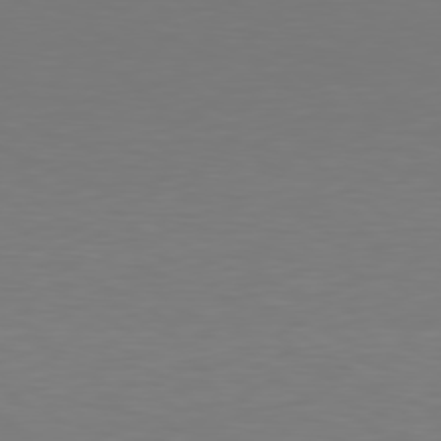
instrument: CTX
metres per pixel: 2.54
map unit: Hpe
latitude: 78.6680
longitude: -138.1956
